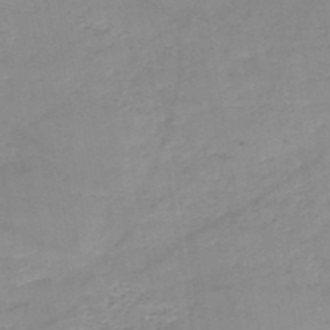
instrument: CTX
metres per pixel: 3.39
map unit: HNb
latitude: -49.9556
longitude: -39.8772
